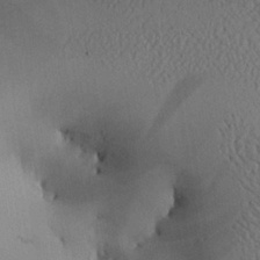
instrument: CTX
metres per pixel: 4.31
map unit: Aa
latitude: 25.3292
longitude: -128.8191
